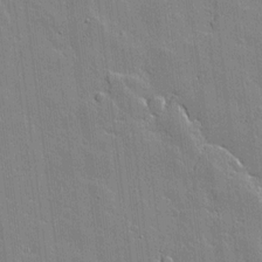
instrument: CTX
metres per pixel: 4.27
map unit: lAvf
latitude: 16.8380
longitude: -127.5938
